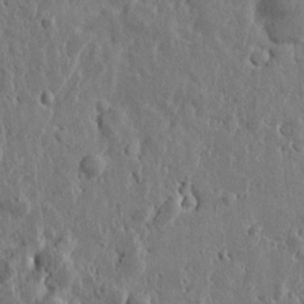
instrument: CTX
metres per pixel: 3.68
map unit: Htu
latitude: 0.0255
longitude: -178.1578
